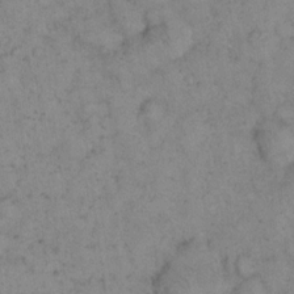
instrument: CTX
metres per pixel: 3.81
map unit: eHh
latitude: 15.9339
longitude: -63.7072
